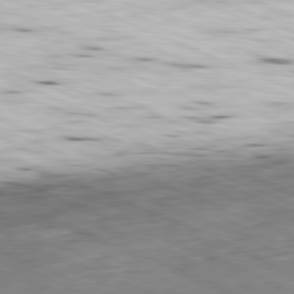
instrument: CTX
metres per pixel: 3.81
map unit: Ap
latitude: -81.6722
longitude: -82.7246
